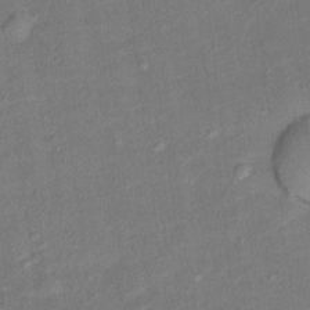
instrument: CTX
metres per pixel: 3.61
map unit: Ht
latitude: 13.6694
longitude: -39.7450
